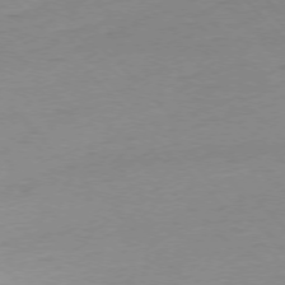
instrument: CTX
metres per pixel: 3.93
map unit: Ap
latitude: -76.6141
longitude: -79.9717
